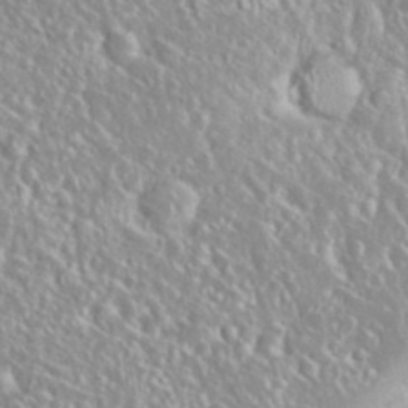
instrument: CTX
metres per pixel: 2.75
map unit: Nhu
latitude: 24.4790
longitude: -59.3293
